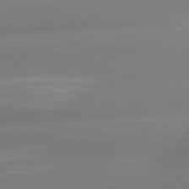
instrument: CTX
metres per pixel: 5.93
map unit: lApd
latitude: 81.2915
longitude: -162.1200
